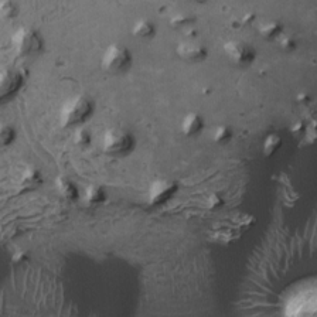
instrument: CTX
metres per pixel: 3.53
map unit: HNhu
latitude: 4.1956
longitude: -5.3293
